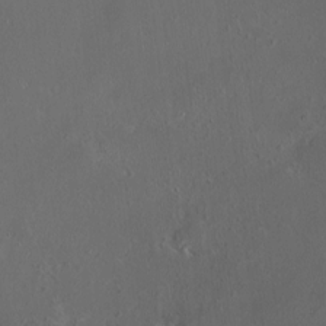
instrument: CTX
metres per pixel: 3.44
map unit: HNhu
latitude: 6.6679
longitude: 6.3117
